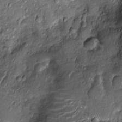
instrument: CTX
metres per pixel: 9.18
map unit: Nhu
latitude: -13.5966
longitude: -23.0458
